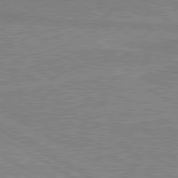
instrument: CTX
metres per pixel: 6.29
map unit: lApd
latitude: 80.2333
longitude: 168.3306
